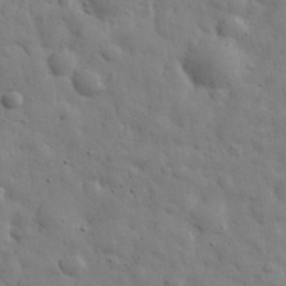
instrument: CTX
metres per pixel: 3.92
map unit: eHh
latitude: 31.8584
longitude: -72.8002
